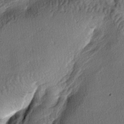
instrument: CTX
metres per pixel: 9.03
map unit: lAa
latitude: -6.1039
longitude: -124.3278
